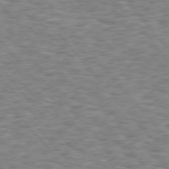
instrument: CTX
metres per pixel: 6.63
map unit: Hpe
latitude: 75.7828
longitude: -135.4993
